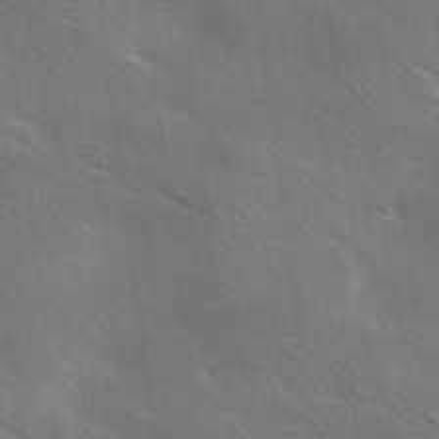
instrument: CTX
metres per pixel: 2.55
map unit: Ave
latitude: 0.6679
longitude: -111.7828
